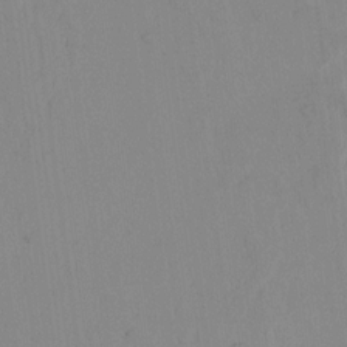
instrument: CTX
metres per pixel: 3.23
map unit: lAvf
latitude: 8.1011
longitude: 169.2565
